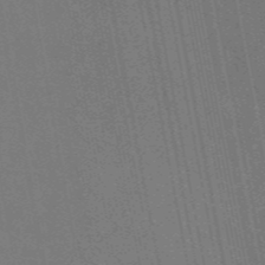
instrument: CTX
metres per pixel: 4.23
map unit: eAb
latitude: 46.8380
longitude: 121.5966
